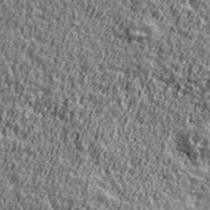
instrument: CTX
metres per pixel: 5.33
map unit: Ave
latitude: 41.8772
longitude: -112.0444
